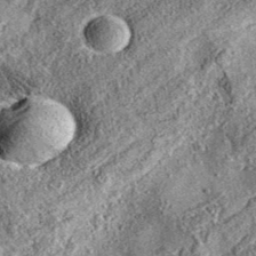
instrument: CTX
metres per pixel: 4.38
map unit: eAb
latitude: 36.4034
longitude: 108.9542
